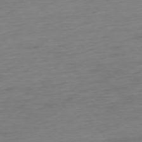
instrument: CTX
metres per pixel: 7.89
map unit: Hpe
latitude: -77.4454
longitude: -14.0822
